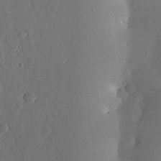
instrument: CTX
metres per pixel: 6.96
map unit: lHvf
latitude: 19.2537
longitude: -115.2348
